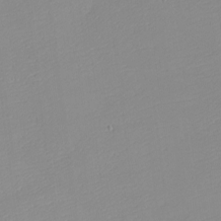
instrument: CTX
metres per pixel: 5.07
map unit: eHh
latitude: -5.8044
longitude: -86.9325
